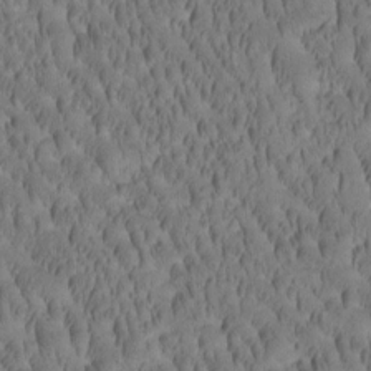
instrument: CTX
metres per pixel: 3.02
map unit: Htu
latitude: -2.5384
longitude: 171.7478
